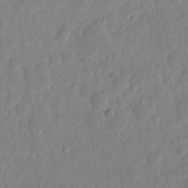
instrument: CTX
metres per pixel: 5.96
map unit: eHh
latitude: 6.7057
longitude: -71.6505
